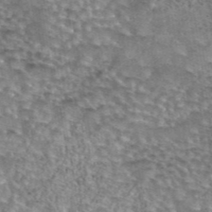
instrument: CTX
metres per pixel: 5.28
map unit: eAb
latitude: 44.3656
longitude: 105.5399
